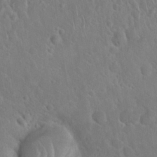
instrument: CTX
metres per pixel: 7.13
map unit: Nhu
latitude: 27.4238
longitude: -62.5546
